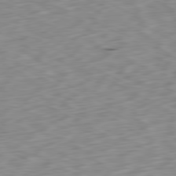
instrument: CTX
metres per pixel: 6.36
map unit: Ap
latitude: -80.8408
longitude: -70.4412
